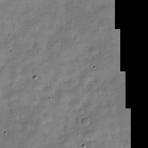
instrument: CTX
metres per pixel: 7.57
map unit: Nve
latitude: -24.6329
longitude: 106.2173
